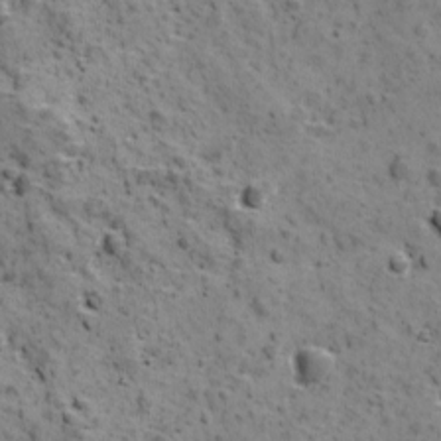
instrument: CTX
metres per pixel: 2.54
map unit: Ave
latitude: 11.1025
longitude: -105.3104
